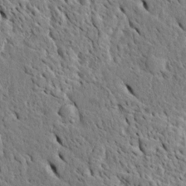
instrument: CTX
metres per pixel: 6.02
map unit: Htu
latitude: -4.9919
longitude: 153.3887
